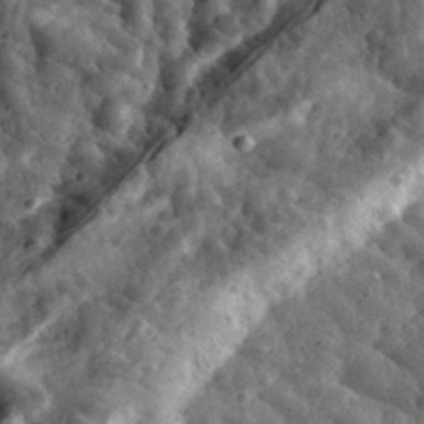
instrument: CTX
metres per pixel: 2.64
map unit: eHh
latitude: 34.1766
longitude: -79.4238
